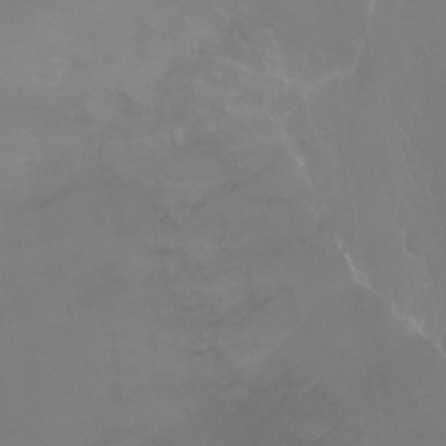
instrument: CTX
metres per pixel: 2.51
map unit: Ht
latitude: -0.6141
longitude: -38.7624
